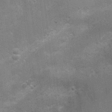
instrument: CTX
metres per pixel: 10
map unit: Nhu
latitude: 4.2900
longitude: -25.2914
